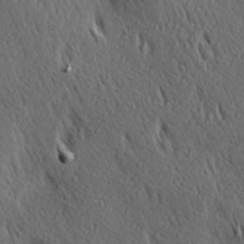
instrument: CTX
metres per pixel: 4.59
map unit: Hve
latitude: 24.4978
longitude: -97.4615
